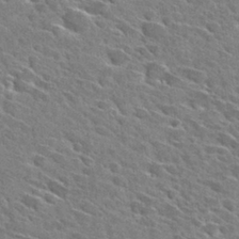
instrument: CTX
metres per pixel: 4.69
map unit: Hto
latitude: 28.7057
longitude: -42.8758
